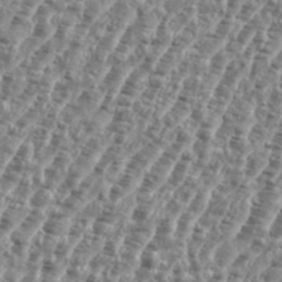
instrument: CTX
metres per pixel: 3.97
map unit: eHh
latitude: 35.5749
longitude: -135.3103
